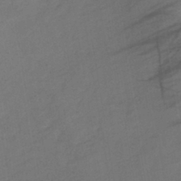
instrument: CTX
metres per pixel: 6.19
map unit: lHb
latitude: -40.3306
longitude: 72.8030
